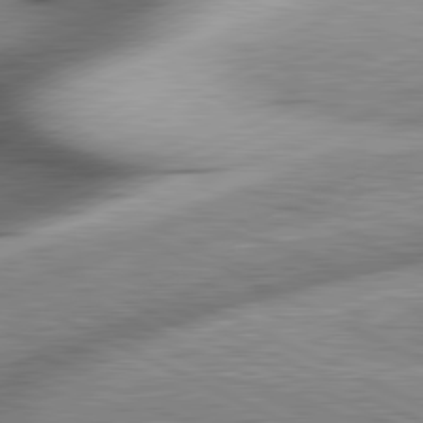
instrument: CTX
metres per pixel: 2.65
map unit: lApd
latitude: 81.6505
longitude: -166.8380
